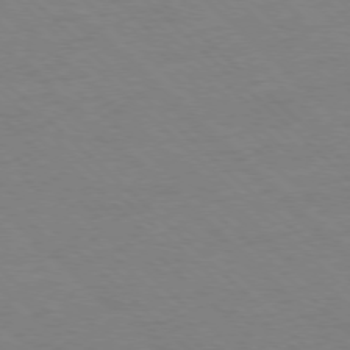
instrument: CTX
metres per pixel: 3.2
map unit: Ap
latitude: -77.8989
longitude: -85.1970
